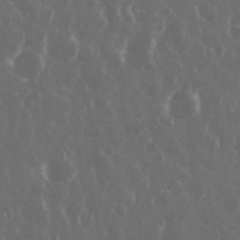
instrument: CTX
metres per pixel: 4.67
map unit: eHh
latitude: 33.7639
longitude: -59.0081
